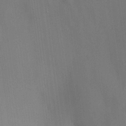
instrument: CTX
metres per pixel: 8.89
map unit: HNhu
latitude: 13.2915
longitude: 11.8422
